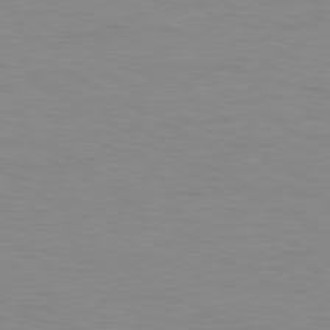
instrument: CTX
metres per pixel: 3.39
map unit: Ap
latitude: -80.5952
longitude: -51.5182
